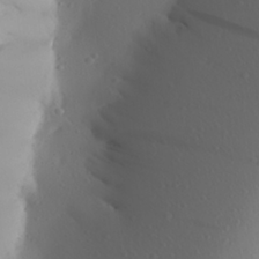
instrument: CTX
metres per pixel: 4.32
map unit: Aa
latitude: 27.0648
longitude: -147.0081
